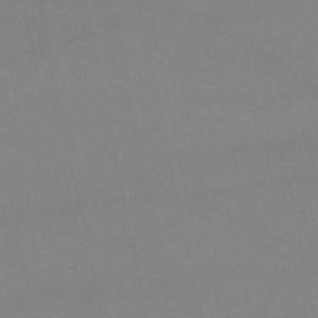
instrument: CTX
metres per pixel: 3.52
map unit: lHb
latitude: -46.2172
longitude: 66.9919
